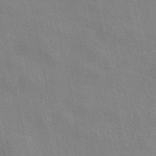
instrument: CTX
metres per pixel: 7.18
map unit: eAb
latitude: 50.6868
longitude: 116.7652
